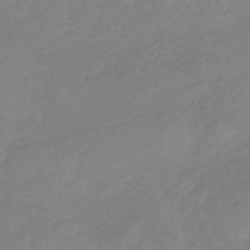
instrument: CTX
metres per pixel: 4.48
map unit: HNb
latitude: -33.1243
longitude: 61.0675
